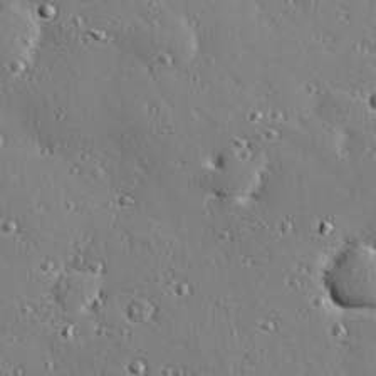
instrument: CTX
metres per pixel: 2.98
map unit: Hve
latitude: 26.6869
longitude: -92.5734
